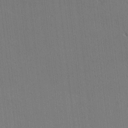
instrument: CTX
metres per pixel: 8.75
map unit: Nhu
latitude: 0.7057
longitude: -78.7813
